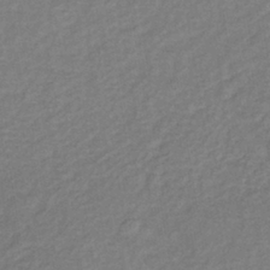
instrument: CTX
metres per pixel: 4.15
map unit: lHb
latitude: -38.4818
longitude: 72.6329
